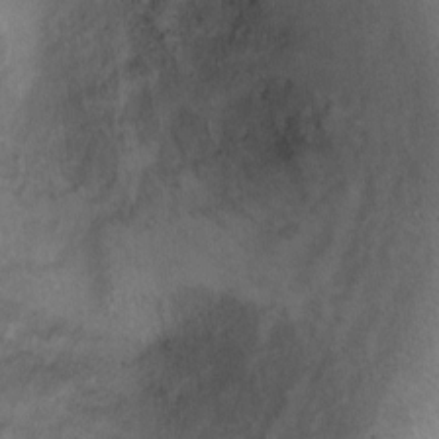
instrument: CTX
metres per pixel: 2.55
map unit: Ht
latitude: 0.9702
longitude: -36.8002
